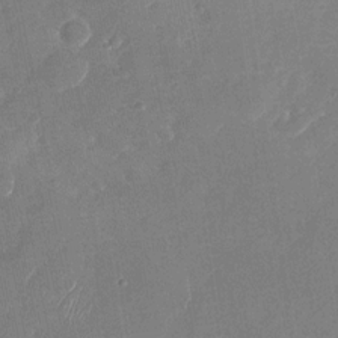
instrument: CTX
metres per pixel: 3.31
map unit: Nhu
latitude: -28.2928
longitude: -64.2900
